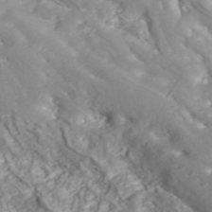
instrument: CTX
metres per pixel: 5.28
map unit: ANa
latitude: 40.7624
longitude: 54.2740
